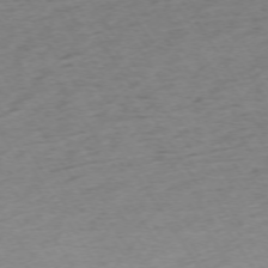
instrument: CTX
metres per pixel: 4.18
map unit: Ap
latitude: -73.2754
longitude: -68.3090
